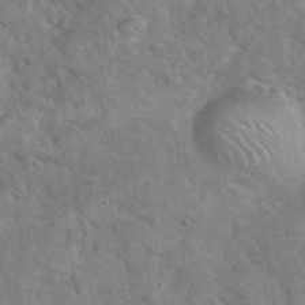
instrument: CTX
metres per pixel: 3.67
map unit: eHh
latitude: 37.4049
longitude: -65.5182
